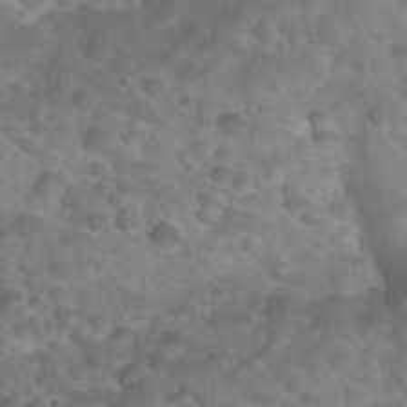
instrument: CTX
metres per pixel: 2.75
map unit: Nhu
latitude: 26.9514
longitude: -55.0269
